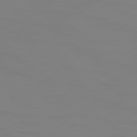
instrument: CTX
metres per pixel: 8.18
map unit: Hpe
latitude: 74.4034
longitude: -126.8380
